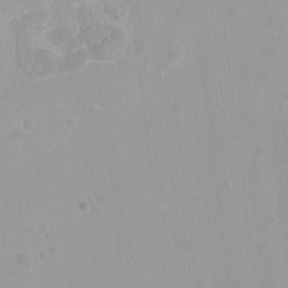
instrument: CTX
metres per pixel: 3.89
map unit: Hto
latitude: -8.1795
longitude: -41.9339
